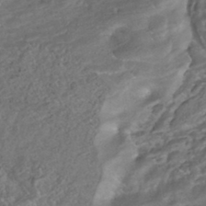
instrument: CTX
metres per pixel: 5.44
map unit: HNhu
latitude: -43.4265
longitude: 97.1620
